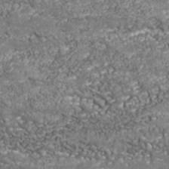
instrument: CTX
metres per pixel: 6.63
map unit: Nhu
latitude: -39.1998
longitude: -84.1956
